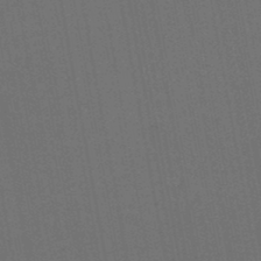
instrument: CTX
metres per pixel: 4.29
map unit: lHb
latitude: -46.2550
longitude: 63.4832
